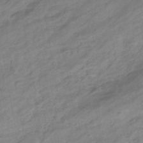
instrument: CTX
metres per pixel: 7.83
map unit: eHb
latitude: -43.6910
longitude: 85.7855
